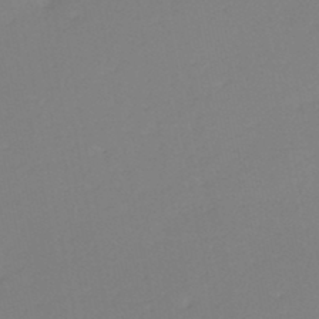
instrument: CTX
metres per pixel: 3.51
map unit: eHh
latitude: -45.8800
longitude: -28.8002
